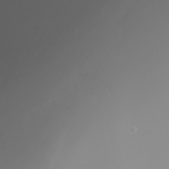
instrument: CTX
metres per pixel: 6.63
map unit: Nhu
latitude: -7.8233
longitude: -93.3481
